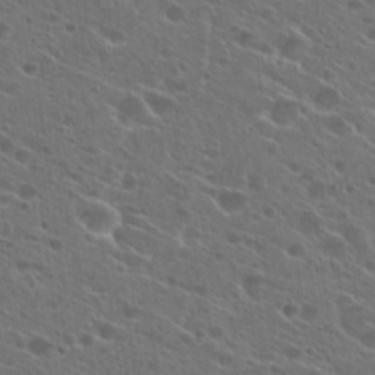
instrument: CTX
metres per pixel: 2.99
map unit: Hto
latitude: 26.2712
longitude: -45.0647
